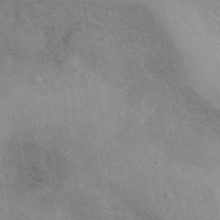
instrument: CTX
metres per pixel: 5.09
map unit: eAb
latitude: 40.6490
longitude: 106.1039
